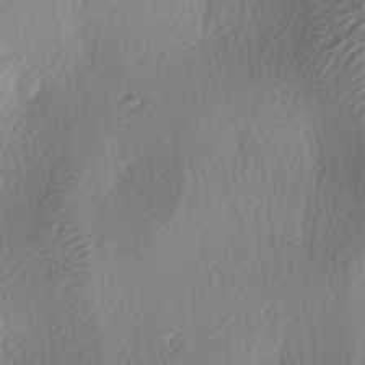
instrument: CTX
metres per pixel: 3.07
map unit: lAa
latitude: -3.9367
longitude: -123.9717
